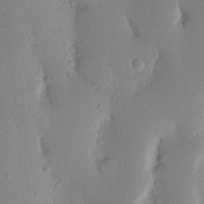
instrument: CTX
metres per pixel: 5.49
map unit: Nhu
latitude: 16.1011
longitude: -78.6113
